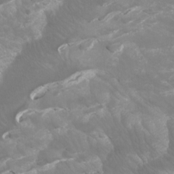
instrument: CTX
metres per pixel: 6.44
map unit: Htu
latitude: -6.1983
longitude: -71.0269
